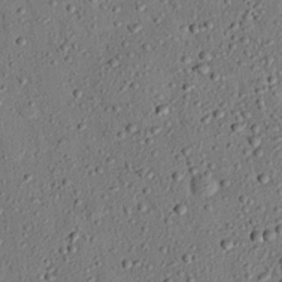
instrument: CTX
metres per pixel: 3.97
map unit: eHh
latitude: 25.4426
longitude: -78.3656
